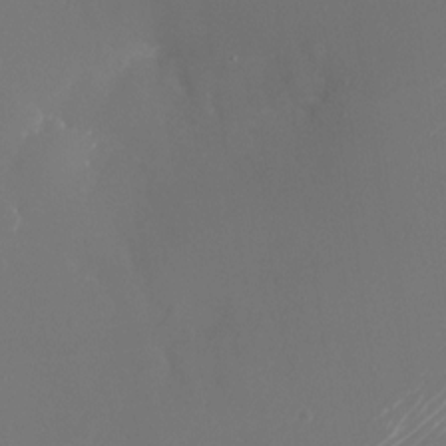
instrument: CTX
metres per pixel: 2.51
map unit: Nhu
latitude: -24.8408
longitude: -72.3090
